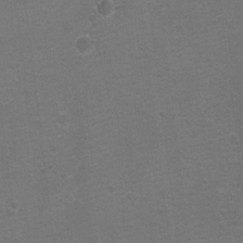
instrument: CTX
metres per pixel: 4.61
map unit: Ht
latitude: 2.6490
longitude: -28.8569
